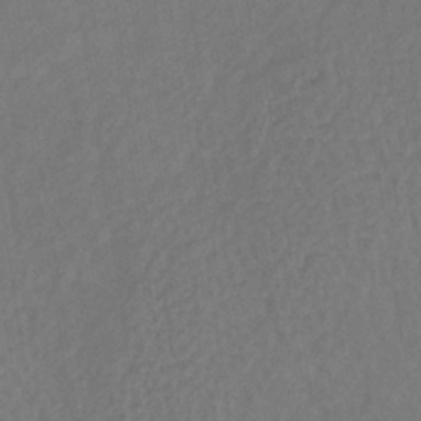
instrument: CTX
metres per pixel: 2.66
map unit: lHb
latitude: -35.2754
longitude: 63.9556
